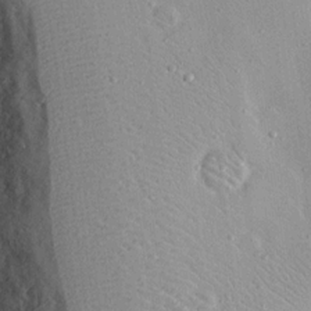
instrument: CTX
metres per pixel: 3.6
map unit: Nhu
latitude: 17.8017
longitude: -74.6113
